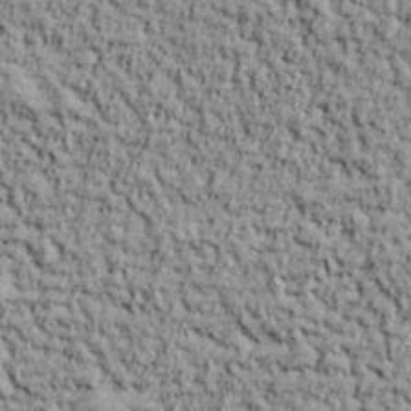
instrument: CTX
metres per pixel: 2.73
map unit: lHvf
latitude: 38.7435
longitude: -90.2900
